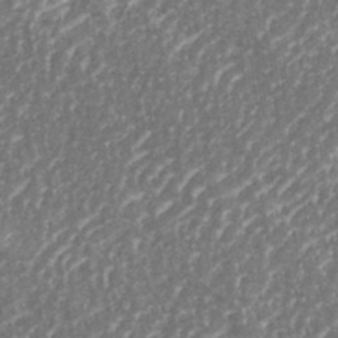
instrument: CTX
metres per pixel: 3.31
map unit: eHh
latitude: 35.5560
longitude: -134.3656
